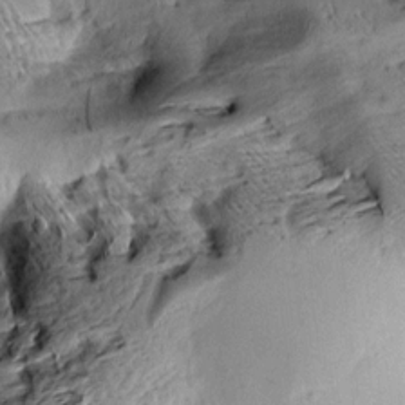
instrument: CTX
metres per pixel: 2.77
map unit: Aa
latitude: 9.1970
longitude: -142.3467
